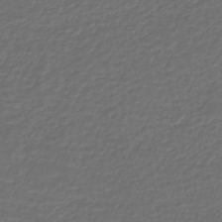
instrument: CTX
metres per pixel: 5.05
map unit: lHb
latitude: -43.3698
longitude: 61.8233
